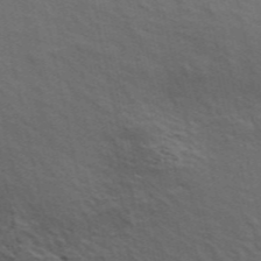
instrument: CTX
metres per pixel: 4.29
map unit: ANa
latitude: 48.4979
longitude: -75.2537
